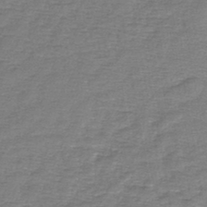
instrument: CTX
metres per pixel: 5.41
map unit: lHb
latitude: -44.8408
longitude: 57.5588
